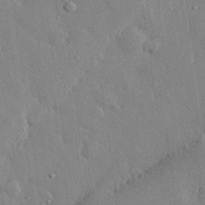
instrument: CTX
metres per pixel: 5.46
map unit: eHh
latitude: 28.6868
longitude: -79.0081
